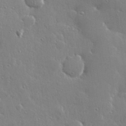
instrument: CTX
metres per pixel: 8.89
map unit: Hve
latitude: 28.8758
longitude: -92.2333
